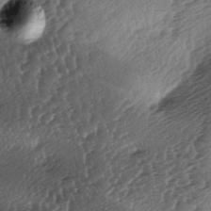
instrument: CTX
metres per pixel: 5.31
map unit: lAa
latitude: -3.4454
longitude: -126.9514
